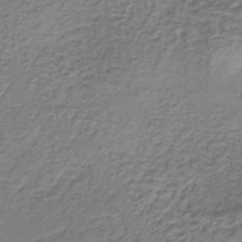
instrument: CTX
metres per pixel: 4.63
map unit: lHb
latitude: -37.6532
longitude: 61.2754
